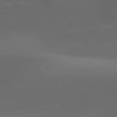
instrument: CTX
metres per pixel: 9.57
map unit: lApd
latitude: 78.1011
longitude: -53.9150
